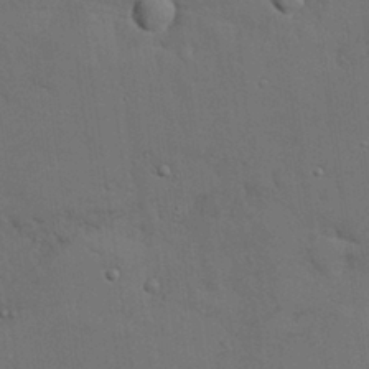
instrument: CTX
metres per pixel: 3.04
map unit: Nhu
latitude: 27.7261
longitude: -69.5938
